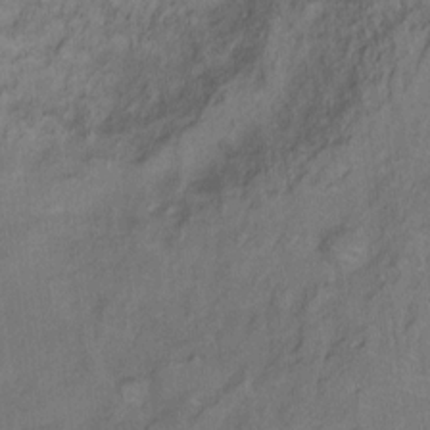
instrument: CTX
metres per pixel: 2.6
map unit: Hto
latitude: 6.6679
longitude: -37.9717
